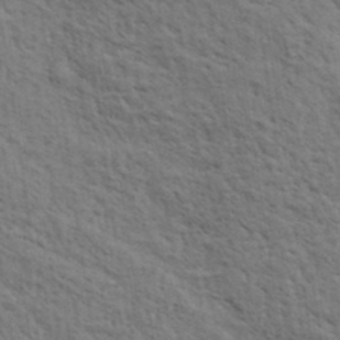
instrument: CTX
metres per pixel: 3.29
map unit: eHh
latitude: 34.4223
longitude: -141.0647
